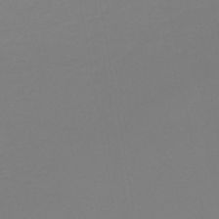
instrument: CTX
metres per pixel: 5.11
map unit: lHb
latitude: -44.5385
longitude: 75.2376
